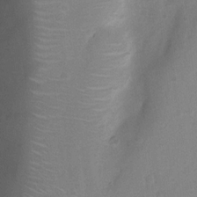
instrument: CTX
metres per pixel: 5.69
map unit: Nhu
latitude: 7.1592
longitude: -23.0269
